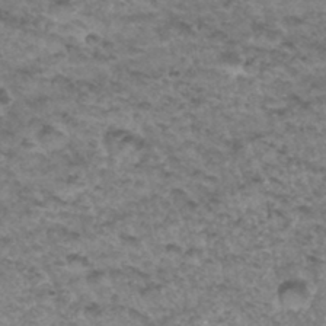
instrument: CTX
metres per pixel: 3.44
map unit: Hto
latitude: 34.1766
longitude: -47.6883
